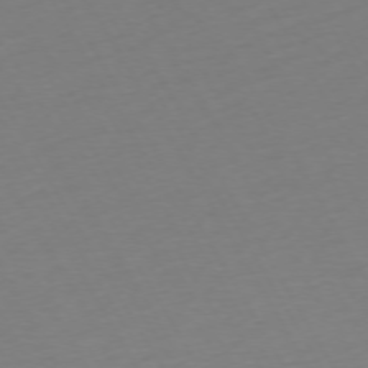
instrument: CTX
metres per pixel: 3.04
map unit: Ap
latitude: -74.3307
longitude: -68.9325
